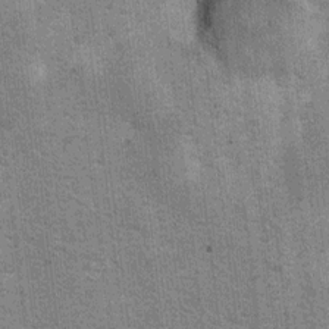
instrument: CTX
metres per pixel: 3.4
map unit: Ht
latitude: 8.1956
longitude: -36.8002
